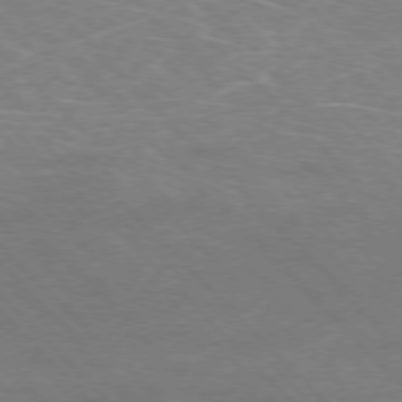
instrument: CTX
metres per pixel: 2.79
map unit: Hpe
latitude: -77.1242
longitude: -12.1200
